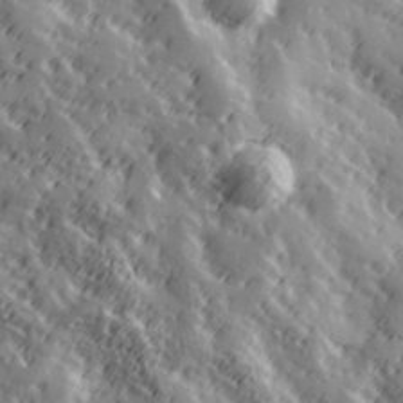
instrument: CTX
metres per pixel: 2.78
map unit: Hve
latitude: 32.4412
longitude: 149.8990
